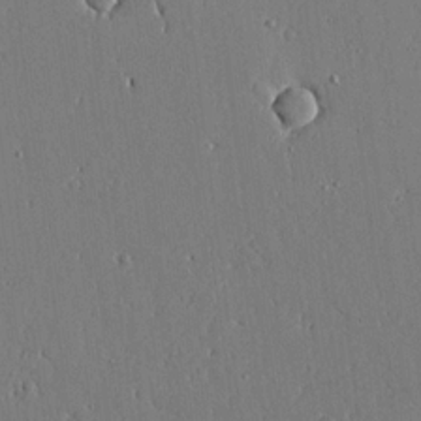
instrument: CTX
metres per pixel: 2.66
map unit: Aa
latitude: 20.8569
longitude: -124.8002
